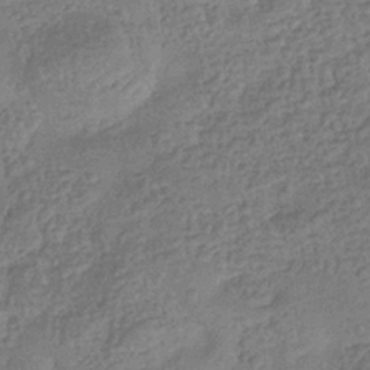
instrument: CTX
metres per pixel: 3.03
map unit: eHb
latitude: -35.4076
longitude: 80.6141
